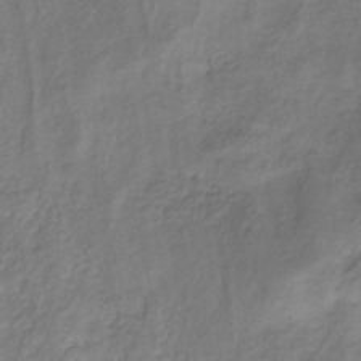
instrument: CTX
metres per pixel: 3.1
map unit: HNhu
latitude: -28.8408
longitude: 67.9367
